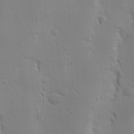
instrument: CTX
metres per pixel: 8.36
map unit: Nhu
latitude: 16.5168
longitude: -78.4223
